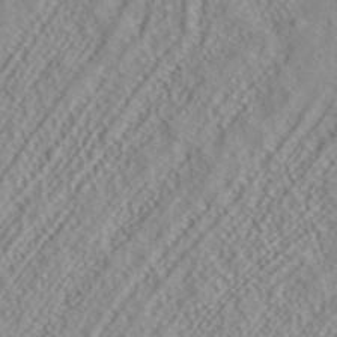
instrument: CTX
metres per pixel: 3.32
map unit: ANa
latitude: 40.4789
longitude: 23.6911
